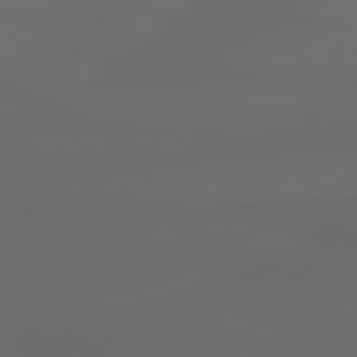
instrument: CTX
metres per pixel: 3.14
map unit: lApd
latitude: 80.4412
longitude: -116.7624
